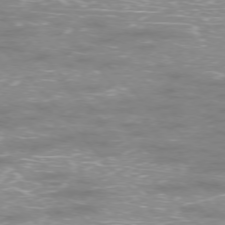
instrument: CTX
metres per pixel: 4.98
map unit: Ap
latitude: -76.4629
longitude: -61.5938
